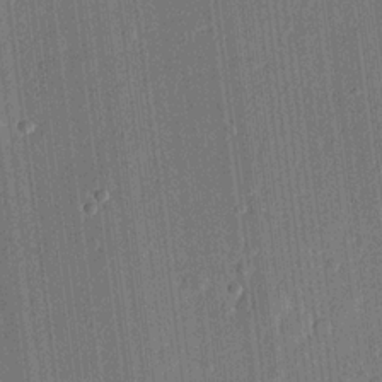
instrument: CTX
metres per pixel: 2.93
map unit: lHvf
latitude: 22.2333
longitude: 144.7463
